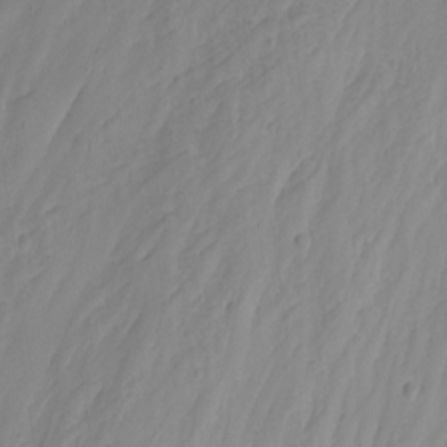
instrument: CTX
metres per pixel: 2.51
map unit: Nhu
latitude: -5.0675
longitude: -81.4615
